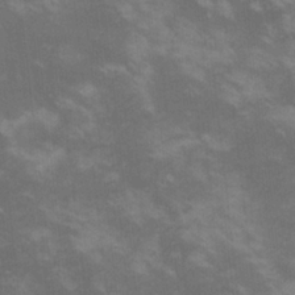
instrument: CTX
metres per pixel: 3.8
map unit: lHvf
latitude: -14.6897
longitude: -101.5749
